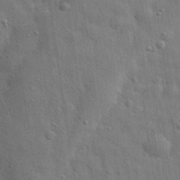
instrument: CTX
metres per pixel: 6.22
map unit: eHh
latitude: 29.1025
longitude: -75.1025
